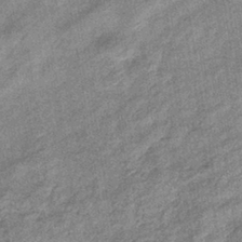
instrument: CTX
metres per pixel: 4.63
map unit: eHb
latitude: -38.4062
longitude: 79.2187
